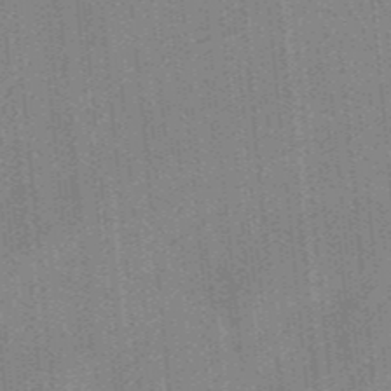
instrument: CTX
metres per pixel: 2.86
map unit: ANa
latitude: -38.0283
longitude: 95.3509
